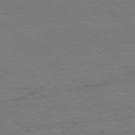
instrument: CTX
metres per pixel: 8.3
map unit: Ap
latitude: -79.8422
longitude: -59.6883
